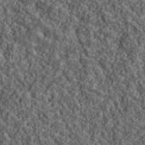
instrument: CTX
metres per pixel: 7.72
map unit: lHvf
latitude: 39.8016
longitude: -88.4979
